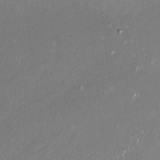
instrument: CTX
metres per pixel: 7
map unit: HNhu
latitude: -0.9542
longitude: -6.5735
